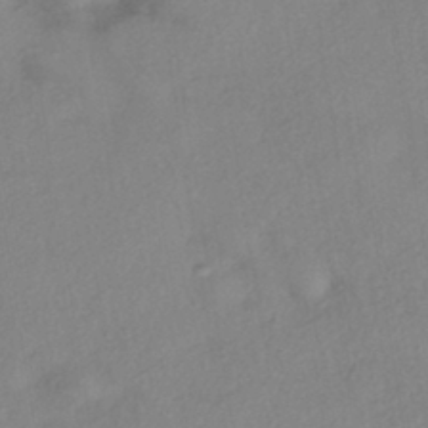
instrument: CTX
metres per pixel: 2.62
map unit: eHh
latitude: -41.6344
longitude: 119.1809
